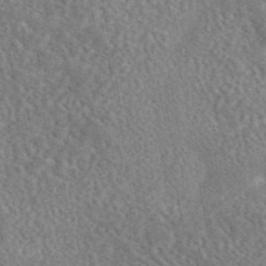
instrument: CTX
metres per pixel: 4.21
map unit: eAb
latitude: 44.6112
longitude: 124.7085
